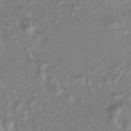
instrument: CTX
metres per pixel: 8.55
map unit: HNhu
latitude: 7.3671
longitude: 15.5210
